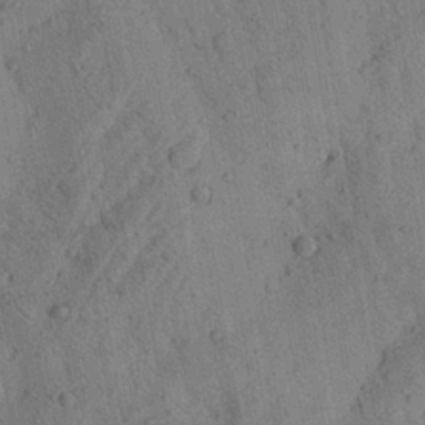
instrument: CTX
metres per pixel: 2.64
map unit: Aa
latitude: 22.9892
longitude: -142.8569
